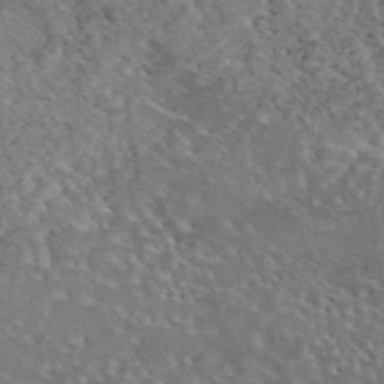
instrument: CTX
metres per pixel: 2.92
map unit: eAb
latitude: 45.0080
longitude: 114.9353
